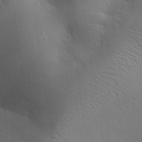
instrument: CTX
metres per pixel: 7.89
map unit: Aa
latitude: 30.6869
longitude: -145.0647
